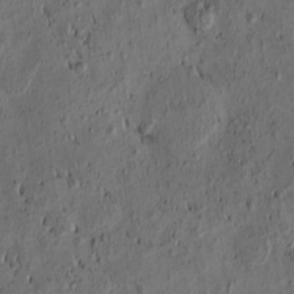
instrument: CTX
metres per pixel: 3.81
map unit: eHh
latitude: -1.1998
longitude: 19.2376
